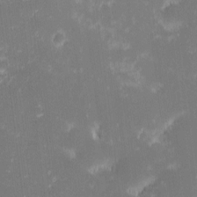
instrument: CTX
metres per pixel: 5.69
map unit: eHh
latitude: -2.0849
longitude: -86.7246
